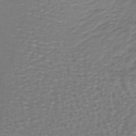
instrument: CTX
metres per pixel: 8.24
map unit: lHb
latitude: -40.7841
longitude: 58.3873
